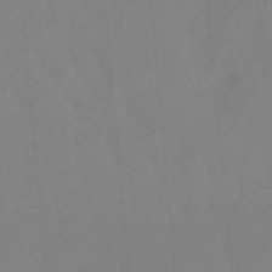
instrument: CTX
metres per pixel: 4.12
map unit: lHb
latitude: -48.3684
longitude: 83.5777
